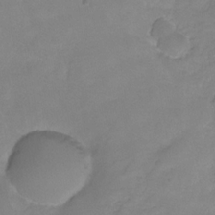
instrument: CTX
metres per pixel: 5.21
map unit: HNhu
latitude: -27.5588
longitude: 75.4644
